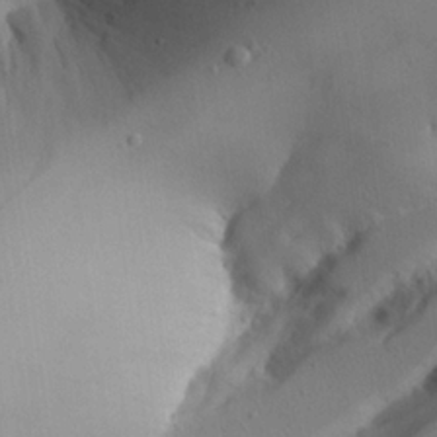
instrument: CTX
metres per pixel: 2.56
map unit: Aa
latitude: 24.5356
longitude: -128.1011
